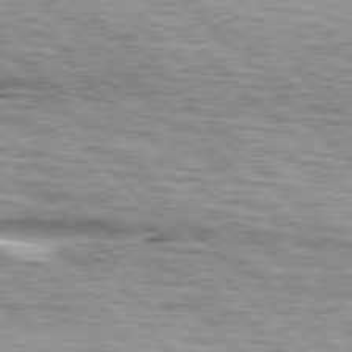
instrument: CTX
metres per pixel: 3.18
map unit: lApd
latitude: 76.5923
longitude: -79.1214
